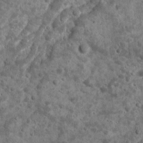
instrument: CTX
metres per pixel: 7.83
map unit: Ave
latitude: 16.8758
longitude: -134.1200
